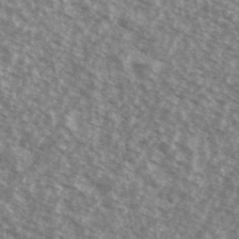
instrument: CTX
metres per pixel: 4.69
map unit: Ave
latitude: 39.1025
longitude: -111.3860
